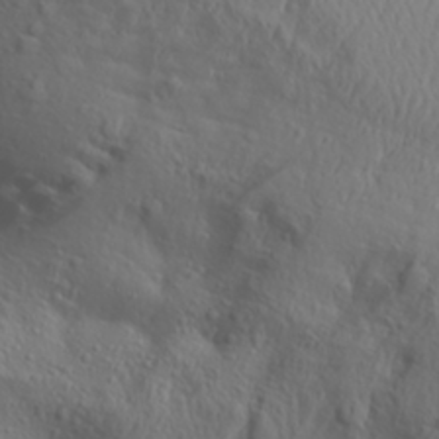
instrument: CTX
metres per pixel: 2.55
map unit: Aa
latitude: 28.8569
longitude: -133.2348
